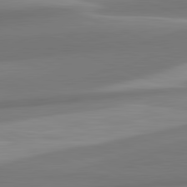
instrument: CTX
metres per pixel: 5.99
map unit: lApd
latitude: 82.2522
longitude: 144.0283
